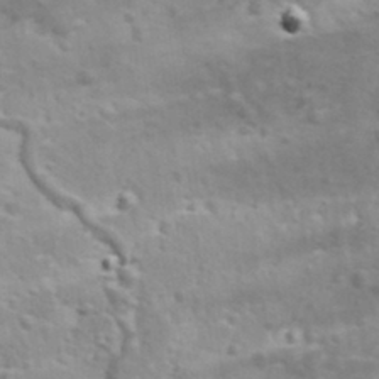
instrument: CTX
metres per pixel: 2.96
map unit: Ave
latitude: 11.7639
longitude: -104.7058
